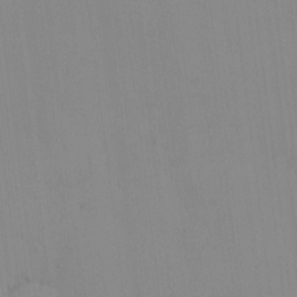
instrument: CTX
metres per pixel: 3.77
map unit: eHh
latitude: -0.3118
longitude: 17.5966
